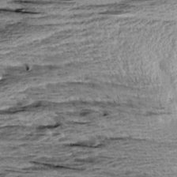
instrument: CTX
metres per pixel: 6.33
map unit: Aa
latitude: 8.7057
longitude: -138.4223
